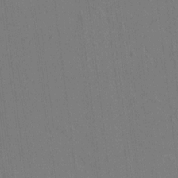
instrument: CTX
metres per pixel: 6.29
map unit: HNhu
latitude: 7.4804
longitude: 15.8045
